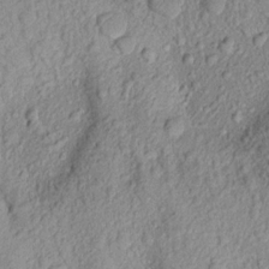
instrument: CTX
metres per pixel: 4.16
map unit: Aa
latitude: 17.7828
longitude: -146.7058
